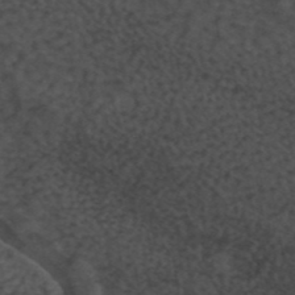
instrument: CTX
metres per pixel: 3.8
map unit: ANa
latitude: 44.1578
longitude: 24.6896
